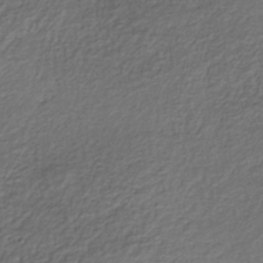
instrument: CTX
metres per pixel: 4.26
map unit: lHb
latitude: -35.5399
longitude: 67.9178
